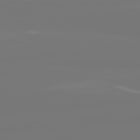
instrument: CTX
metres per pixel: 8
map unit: lApd
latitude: 81.9339
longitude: -176.7624
